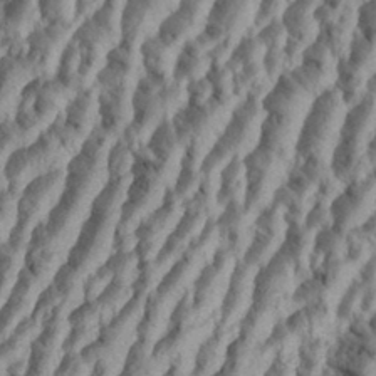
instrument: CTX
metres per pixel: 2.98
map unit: Aa
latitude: 34.3278
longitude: -137.0459
